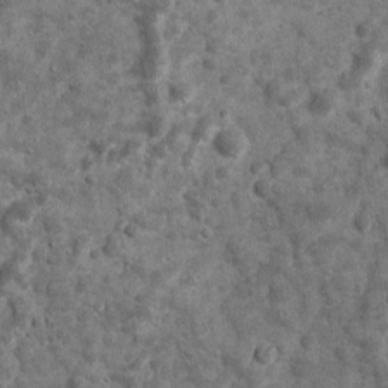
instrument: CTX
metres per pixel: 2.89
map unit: Ave
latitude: 16.8758
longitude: -134.0255
